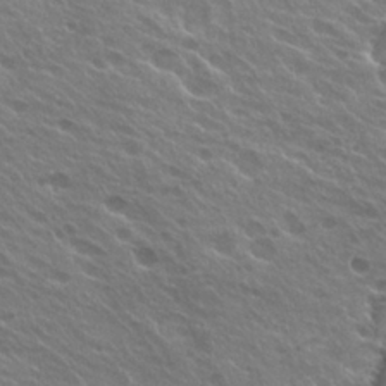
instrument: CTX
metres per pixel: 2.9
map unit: Hto
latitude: 25.1403
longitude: -37.7261
